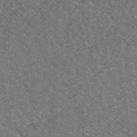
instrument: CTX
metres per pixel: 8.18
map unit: ANa
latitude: 41.8205
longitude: 26.1605
